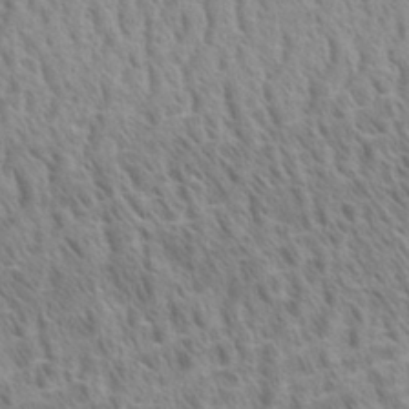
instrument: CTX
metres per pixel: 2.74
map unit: eHh
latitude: 33.3293
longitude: -140.9891
